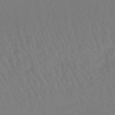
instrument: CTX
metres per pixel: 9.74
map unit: lHb
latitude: -47.9367
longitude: 72.0472
